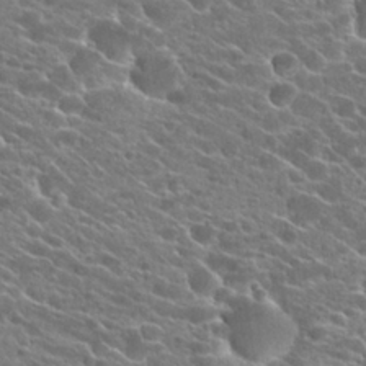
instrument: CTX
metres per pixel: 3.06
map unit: Hto
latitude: 23.5938
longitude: -41.1403
